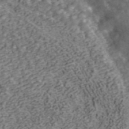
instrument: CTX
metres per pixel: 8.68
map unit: ANa
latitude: 43.7261
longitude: 29.2754
